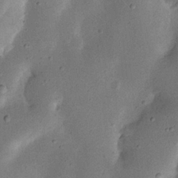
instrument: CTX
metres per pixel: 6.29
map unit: Nhu
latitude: 19.2537
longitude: -74.4412
